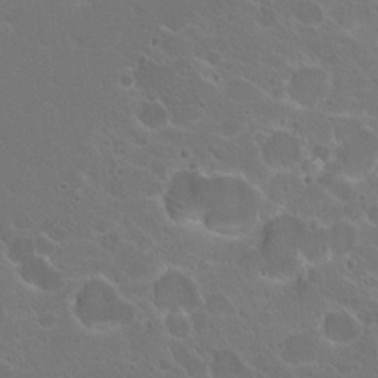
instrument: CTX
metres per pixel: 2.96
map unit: Hto
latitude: 18.3656
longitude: -36.4412
